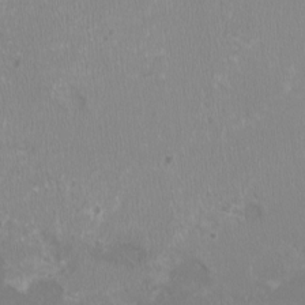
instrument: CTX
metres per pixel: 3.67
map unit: HNhu
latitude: -3.0297
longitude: -6.8002
